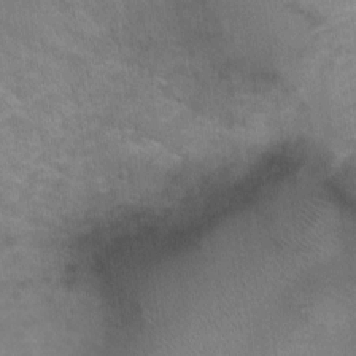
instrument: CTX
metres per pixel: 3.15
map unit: Ht
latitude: -0.6708
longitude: -17.5560
